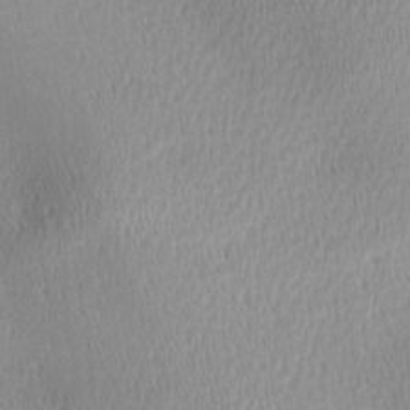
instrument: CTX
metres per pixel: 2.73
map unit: lAa
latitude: 0.4412
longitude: -116.4223
